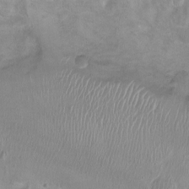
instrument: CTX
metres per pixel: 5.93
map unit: Ht
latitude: -2.2361
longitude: -20.0255
